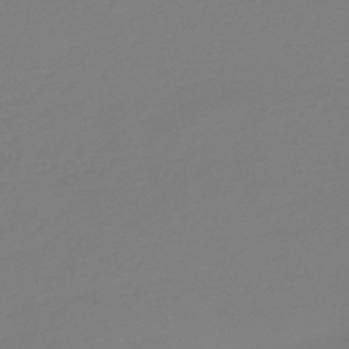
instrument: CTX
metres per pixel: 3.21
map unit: HNb
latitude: -46.1605
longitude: 56.3306
